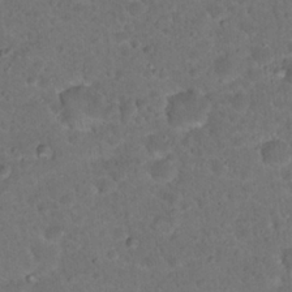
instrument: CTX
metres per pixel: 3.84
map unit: Hto
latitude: 18.5168
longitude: -34.1011
